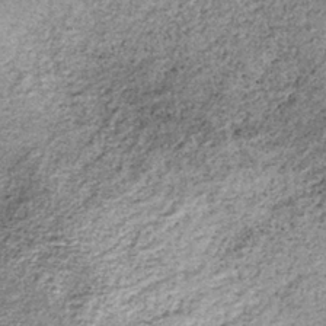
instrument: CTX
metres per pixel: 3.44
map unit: lHb
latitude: -36.0472
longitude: 67.9745
